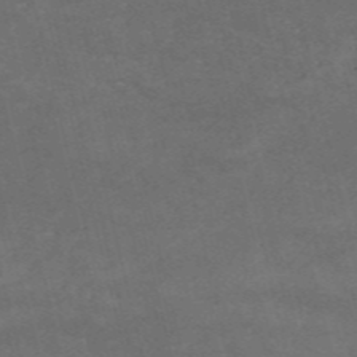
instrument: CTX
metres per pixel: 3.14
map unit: HNb
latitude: -56.1039
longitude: -45.0836
